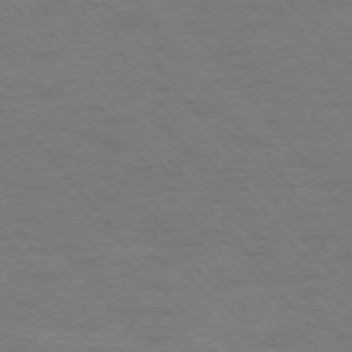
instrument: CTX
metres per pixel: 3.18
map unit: Ap
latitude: -75.9178
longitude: -69.8206
